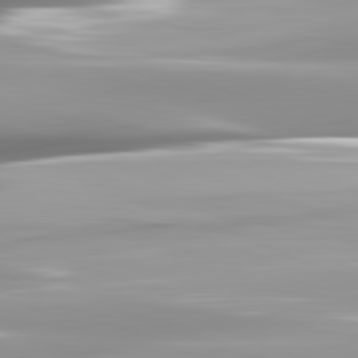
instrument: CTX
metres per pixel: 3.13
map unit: lApd
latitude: 82.1955
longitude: -142.8002
